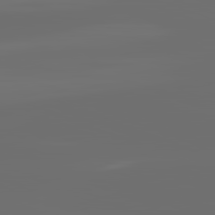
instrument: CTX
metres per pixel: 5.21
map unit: lApd
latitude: 82.1955
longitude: -165.1781
